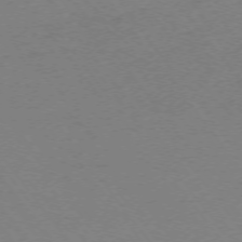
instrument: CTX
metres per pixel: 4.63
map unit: Ap
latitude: -74.4818
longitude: -72.7813
